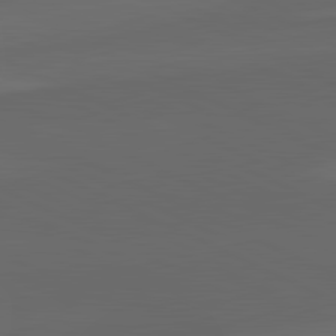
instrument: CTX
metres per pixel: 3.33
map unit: lApd
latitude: 82.0633
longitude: 129.3321
